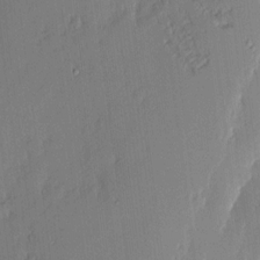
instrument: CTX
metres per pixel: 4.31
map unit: eHh
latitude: 3.4237
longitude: -76.7435
